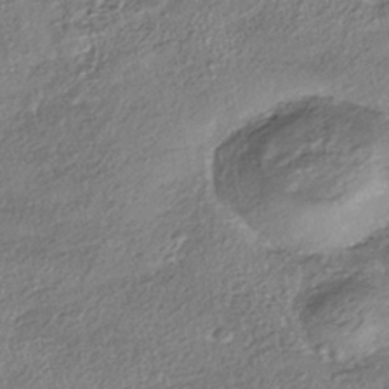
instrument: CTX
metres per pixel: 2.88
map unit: HNhu
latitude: -40.8030
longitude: 107.9745
